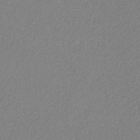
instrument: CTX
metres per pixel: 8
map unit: HNb
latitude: -32.9920
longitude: 55.3321
